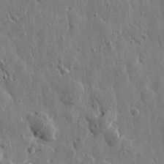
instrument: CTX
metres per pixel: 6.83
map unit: Htu
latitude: 1.3481
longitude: -178.2523
